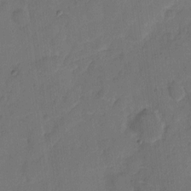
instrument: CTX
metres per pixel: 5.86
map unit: eHh
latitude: 5.8772
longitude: -65.2915
